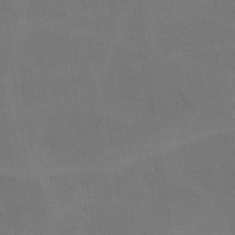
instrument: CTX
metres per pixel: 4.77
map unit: lHvf
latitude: -9.5021
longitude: -102.3089
